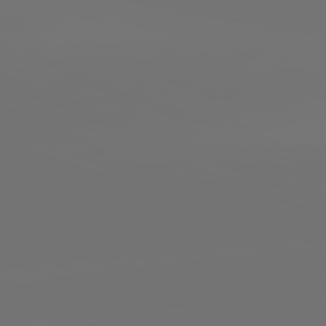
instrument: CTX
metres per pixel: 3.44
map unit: lApd
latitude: 82.0633
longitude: -153.7450
